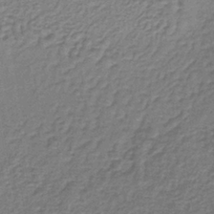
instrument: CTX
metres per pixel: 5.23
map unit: lHb
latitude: -36.8597
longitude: 59.6154
